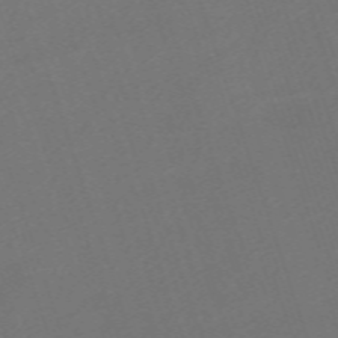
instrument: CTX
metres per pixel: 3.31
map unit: eHh
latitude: -63.6344
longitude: 50.5196
